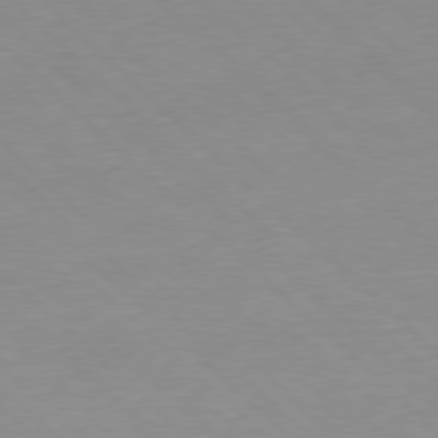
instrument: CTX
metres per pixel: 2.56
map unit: Hpe
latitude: -79.5588
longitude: 8.4629
